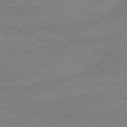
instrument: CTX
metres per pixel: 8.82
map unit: lApd
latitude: 81.4426
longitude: -176.8569
